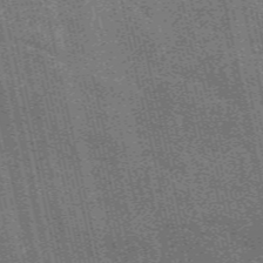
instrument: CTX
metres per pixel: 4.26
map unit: eAb
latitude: 51.0080
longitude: 110.3495
